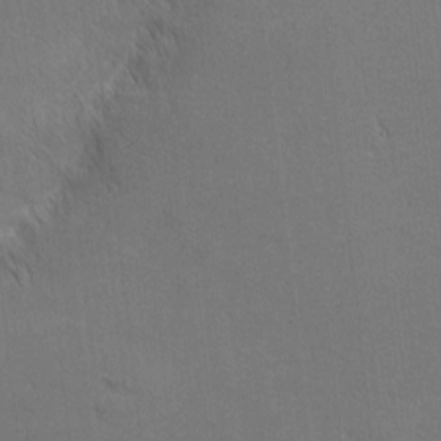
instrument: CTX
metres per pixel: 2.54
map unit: Nhu
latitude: 1.2915
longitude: -78.6680
